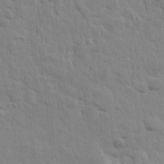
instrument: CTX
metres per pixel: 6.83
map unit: Htu
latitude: 1.0836
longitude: -178.3279
